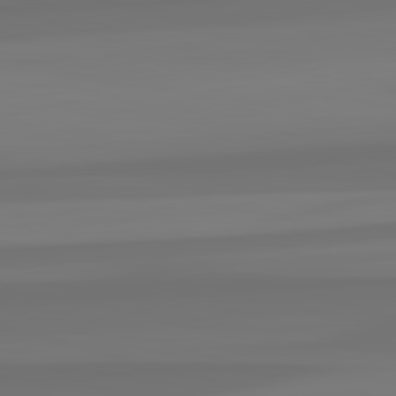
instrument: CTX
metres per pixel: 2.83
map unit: lApd
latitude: 82.9324
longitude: 161.1053
